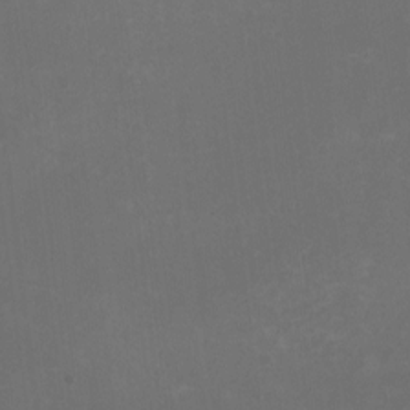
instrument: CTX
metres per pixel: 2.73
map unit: HNhu
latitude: -2.9163
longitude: -3.7449
